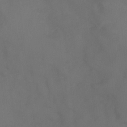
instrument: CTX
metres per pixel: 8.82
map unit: Ht
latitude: 0.9891
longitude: -22.2145
